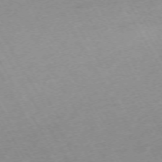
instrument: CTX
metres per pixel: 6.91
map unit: Hpe
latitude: -72.0472
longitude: 9.4076
